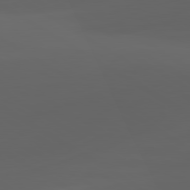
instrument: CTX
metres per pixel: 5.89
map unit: lApd
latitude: 80.8191
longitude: -85.5749
